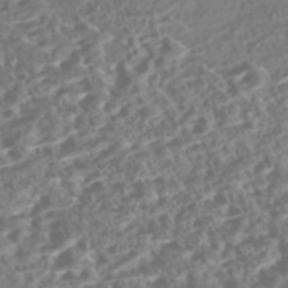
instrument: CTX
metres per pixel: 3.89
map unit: Nhe
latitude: -47.1242
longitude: -173.1025
